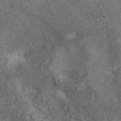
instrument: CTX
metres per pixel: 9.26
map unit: ANa
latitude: 41.6316
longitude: 15.1242
